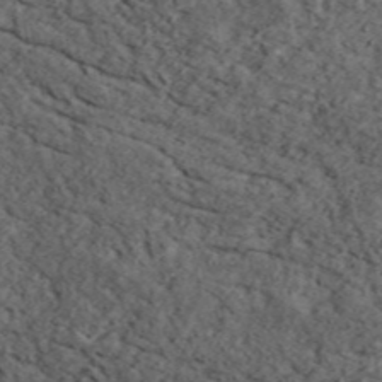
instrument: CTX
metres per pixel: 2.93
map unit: ANa
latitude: 47.8206
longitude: -82.6301
